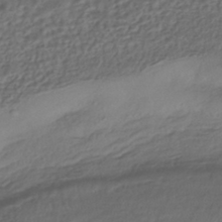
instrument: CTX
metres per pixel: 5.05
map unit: ANa
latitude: -43.1053
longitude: 108.7463
